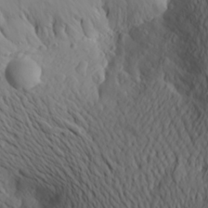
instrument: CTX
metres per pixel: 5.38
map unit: Aa
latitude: 25.0269
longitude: -146.2523
